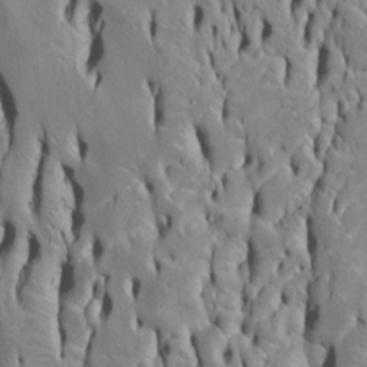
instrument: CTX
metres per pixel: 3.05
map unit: Htu
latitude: -5.2376
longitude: 152.2361
